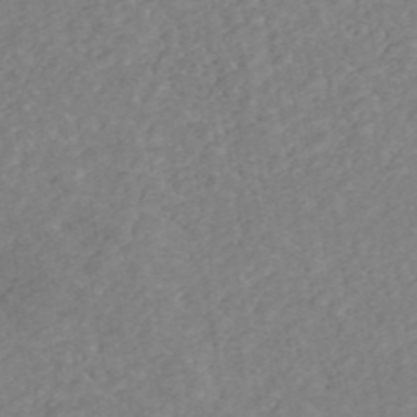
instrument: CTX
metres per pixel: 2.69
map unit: ANa
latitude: 44.8002
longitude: 24.5007
